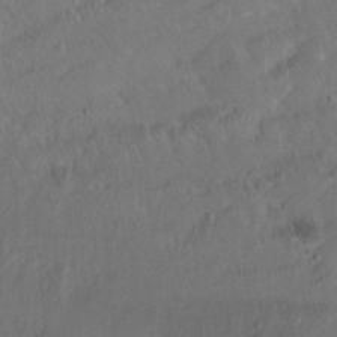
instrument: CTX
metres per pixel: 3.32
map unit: Ht
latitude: -15.3888
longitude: -43.8772
